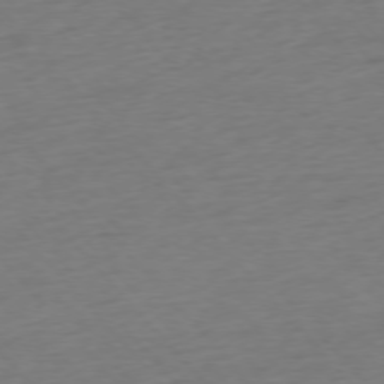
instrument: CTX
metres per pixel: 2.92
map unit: Ap
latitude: -76.2550
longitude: -64.0444
